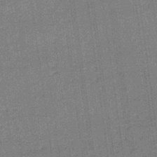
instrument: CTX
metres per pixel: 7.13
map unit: lHb
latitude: -40.4818
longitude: 69.6343
